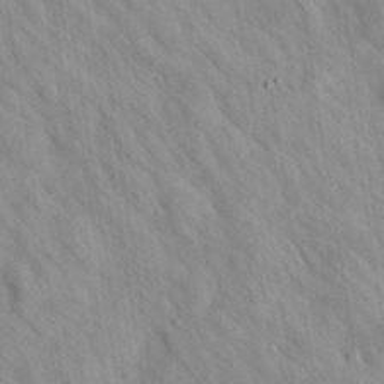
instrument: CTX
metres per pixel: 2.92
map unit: eAb
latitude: 35.1025
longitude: 110.2550
